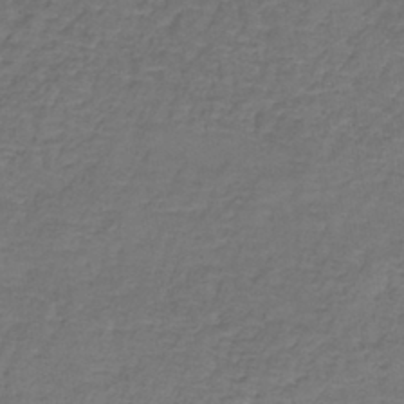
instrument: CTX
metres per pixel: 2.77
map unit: lHb
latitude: -39.5021
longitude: 60.9542
